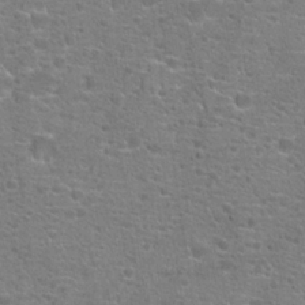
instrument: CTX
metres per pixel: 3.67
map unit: Hto
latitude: 18.6490
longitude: -41.5182
